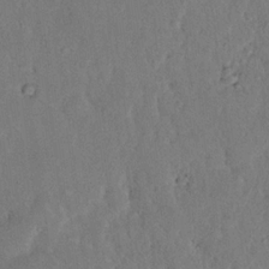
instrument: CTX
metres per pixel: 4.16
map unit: eHh
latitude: 18.2144
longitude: -62.6869
